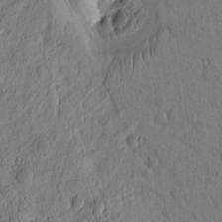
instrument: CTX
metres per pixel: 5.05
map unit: eHh
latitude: -3.1809
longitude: 14.7086
